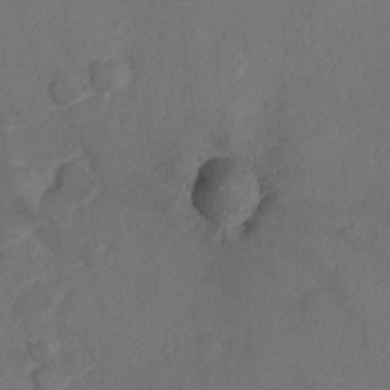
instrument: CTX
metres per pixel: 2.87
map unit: Ht
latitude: -7.1053
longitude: -21.8017
